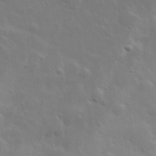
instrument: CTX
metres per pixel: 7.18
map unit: lHvf
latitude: 32.9136
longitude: -82.7057
